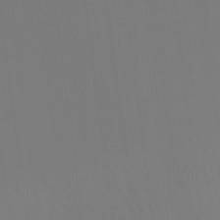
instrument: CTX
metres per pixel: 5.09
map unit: Nhu
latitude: -15.7856
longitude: -49.8772
